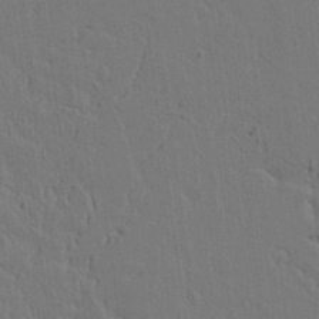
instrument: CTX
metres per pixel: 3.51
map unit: lAvf
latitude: 15.2159
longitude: -127.0270
